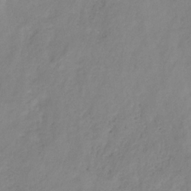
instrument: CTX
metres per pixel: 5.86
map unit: HNb
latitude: -31.8611
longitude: 58.3117
